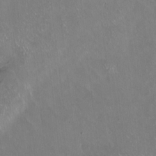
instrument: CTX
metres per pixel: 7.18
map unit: Hto
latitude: -13.8422
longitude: -42.1011
